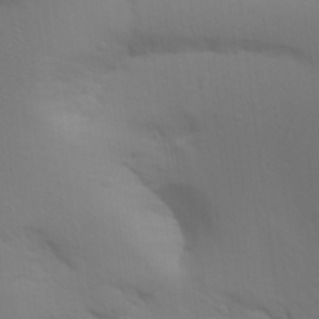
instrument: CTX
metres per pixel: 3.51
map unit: Aa
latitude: 28.4223
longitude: -144.7813
